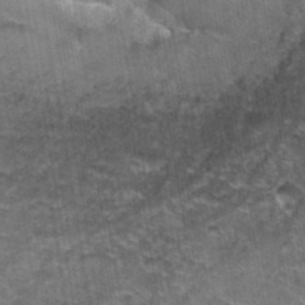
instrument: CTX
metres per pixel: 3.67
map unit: Hto
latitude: 39.4615
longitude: -42.4601
